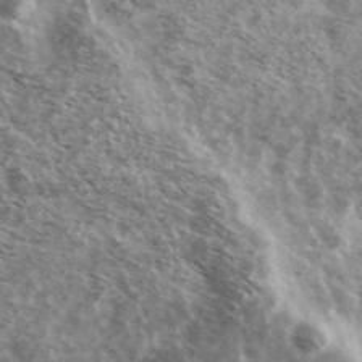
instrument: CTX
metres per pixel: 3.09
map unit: Ave
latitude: 38.8758
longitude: -108.6301
